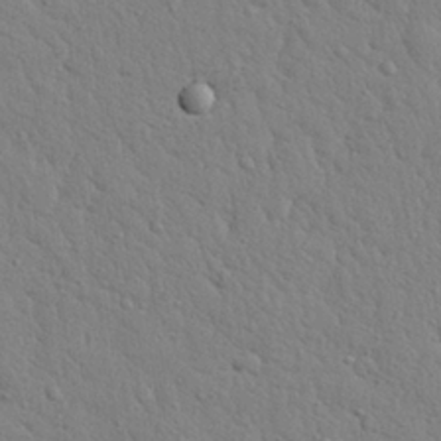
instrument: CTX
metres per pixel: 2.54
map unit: eHh
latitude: 28.1767
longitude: -75.6505
